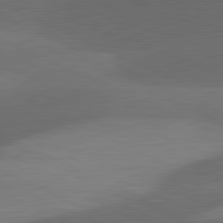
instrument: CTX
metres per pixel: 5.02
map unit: lApd
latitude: 81.6694
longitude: 126.7463
